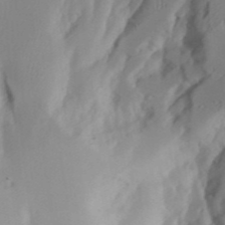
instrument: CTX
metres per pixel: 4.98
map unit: Aa
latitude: 23.8772
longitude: -131.4049
